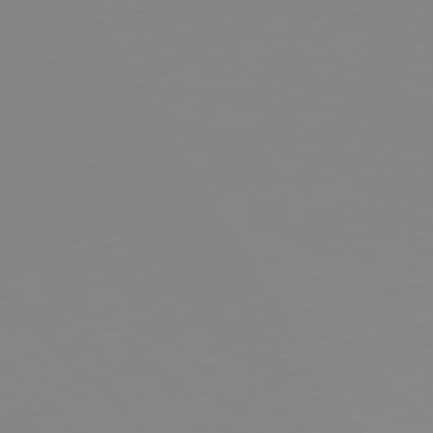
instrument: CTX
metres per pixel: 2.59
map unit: Hpe
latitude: 77.5371
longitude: -161.4993
